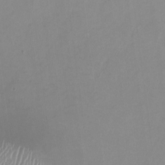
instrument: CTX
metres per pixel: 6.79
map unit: HNhu
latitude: -0.5385
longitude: -4.9514
